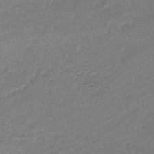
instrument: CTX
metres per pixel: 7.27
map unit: lHb
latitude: -44.9164
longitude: 59.0108
